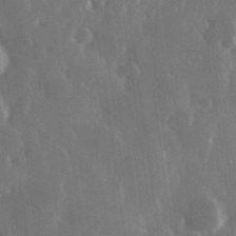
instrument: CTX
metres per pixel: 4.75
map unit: Hve
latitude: 28.1389
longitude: 149.0865
